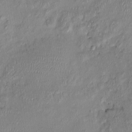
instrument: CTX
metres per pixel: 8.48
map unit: Nhu
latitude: -0.9920
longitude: -14.6113
